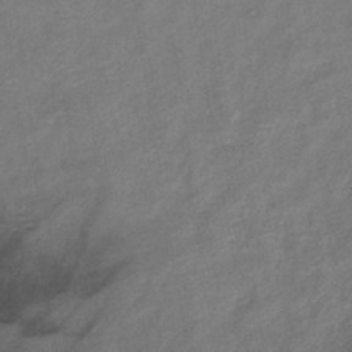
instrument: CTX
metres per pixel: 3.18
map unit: lHb
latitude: -40.5763
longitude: 77.8422
